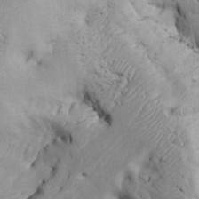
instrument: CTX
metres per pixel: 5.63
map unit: Htu
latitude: -6.8408
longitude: 154.0283
